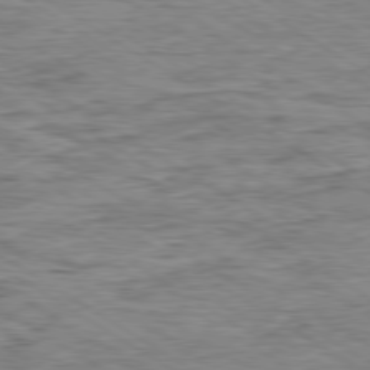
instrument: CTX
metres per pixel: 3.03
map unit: Ap
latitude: -80.0472
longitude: -48.3656
